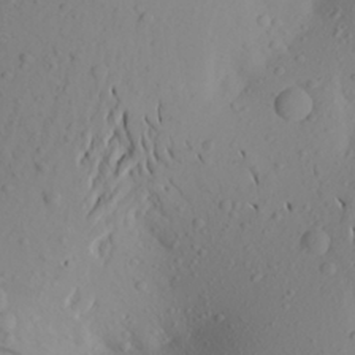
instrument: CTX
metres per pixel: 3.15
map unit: Aa
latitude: 23.2348
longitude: -146.9325
